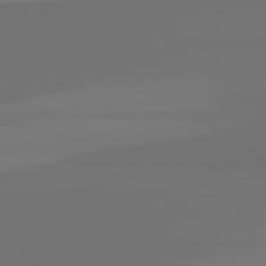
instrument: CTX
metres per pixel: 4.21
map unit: lApd
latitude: 81.8583
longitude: 155.9556
